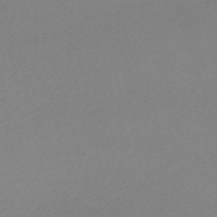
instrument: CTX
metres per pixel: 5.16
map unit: eHh
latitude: -61.9367
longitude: 52.7841
